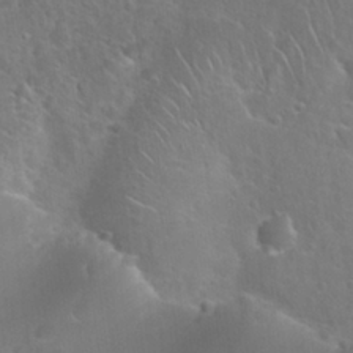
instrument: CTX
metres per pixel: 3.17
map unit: Nhu
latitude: 27.6127
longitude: -62.4979
